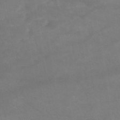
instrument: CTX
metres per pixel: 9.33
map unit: HNb
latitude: -45.2376
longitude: -37.0837
